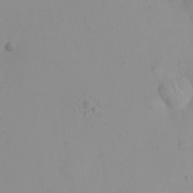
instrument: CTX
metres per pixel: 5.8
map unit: eHh
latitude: 21.8584
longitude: -63.7828
